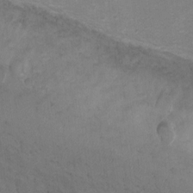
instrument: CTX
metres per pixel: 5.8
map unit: Ht
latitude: 1.9906
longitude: -25.8016
